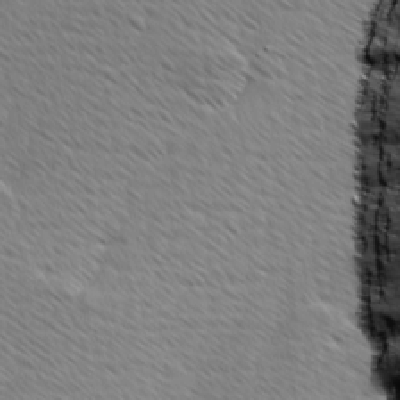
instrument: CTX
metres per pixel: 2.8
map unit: Ave
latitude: 8.5168
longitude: -106.2523
